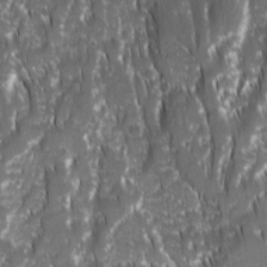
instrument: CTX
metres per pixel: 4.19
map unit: Ave
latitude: 15.1970
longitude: -134.1389
